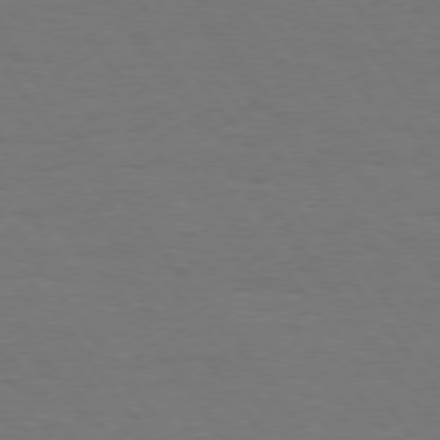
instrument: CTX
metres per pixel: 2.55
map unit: Hpe
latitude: 75.1025
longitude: -130.6491
